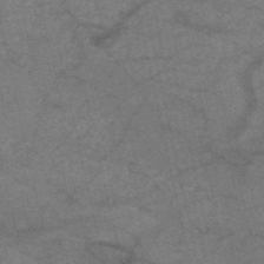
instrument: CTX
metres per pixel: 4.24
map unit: HNb
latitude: -53.0297
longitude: -48.1200
